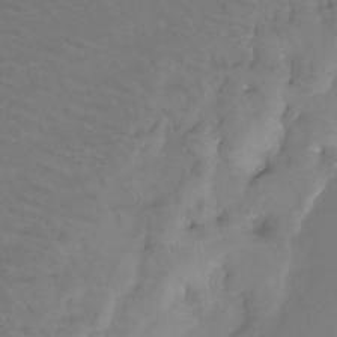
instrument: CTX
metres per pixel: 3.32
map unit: Htu
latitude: -12.7085
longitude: -45.4615
